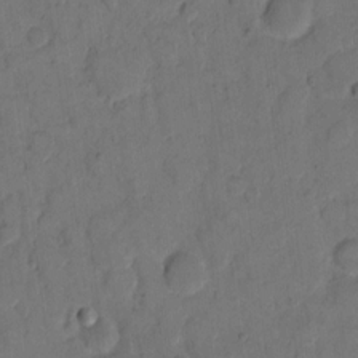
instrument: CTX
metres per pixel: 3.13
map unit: eHh
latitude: 12.5357
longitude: -65.9150
